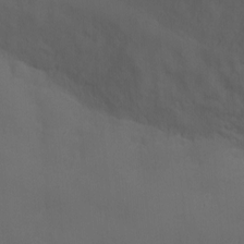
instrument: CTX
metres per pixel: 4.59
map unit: Ht
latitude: -1.6911
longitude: -20.5546
